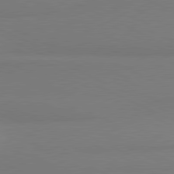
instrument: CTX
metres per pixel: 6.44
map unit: lApd
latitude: 81.0836
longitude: 178.5007
